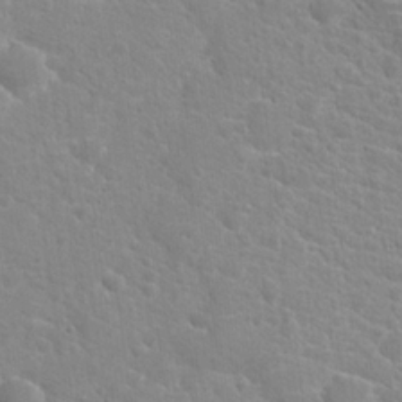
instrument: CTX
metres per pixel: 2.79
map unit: Hto
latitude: 20.4601
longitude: -39.4237
